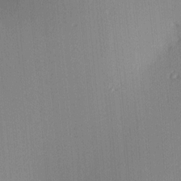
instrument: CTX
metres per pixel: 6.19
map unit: lAa
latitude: 4.1011
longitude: -111.8206
